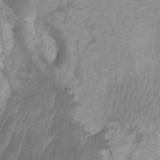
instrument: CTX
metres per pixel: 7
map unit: Ht
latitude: -2.1038
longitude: -17.2348
